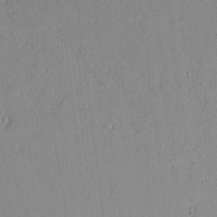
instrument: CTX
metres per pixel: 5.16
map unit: Aa
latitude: 10.8191
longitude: -128.2711
